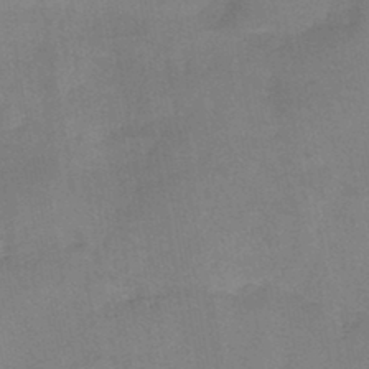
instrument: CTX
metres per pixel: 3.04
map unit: HNb
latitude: -44.8786
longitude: -38.0822
